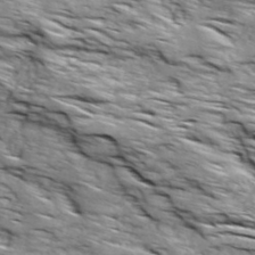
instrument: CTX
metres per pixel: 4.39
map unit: Ave
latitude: 19.0080
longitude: -134.9702
